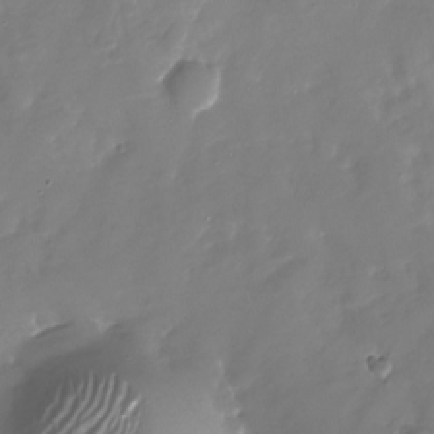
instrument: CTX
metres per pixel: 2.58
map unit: Nhu
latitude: -28.7274
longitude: -75.9717
